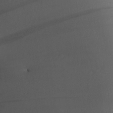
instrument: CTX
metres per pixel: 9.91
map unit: Aa
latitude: 28.2333
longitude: -133.8017
